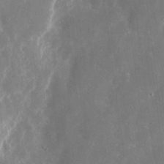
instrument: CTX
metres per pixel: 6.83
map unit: eHh
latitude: 8.8191
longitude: -71.0080
